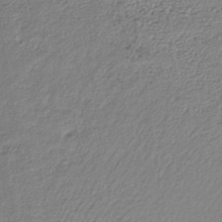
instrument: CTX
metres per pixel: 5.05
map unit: lHb
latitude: -41.5966
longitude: 69.8989
